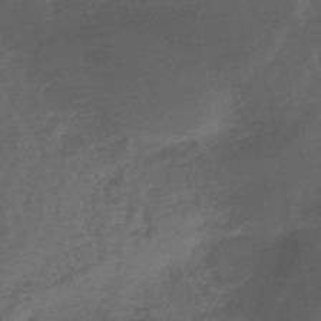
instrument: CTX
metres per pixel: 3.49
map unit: lHb
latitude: -42.9352
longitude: 81.0865
